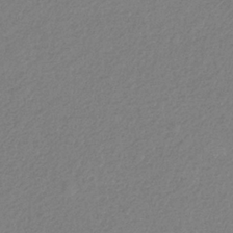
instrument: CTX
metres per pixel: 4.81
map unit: HNb
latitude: -32.9731
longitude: 55.3699
